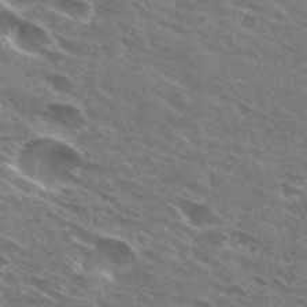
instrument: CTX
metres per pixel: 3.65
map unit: Hto
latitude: 29.8394
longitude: -44.7246
